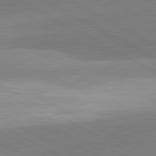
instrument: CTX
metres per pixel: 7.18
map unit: lApd
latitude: 81.6883
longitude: 134.7841
